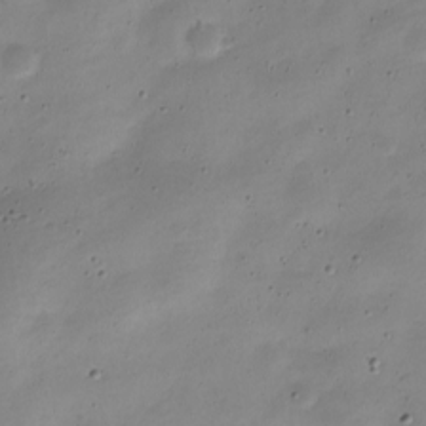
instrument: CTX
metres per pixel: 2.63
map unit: Nve
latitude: -22.2740
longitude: 105.6155
